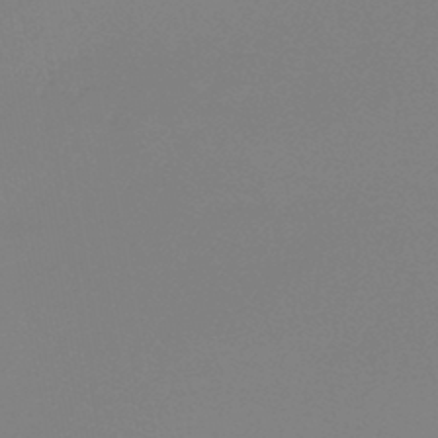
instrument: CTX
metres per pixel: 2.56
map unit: lHb
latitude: -44.6141
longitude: 63.5588
